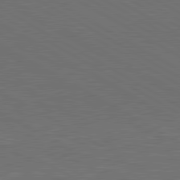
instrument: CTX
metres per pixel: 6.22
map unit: lApd
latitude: 80.5924
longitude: 117.5021
